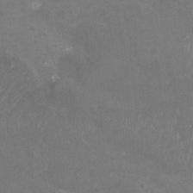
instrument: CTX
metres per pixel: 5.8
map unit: Nhu
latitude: -11.5021
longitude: -40.6868
